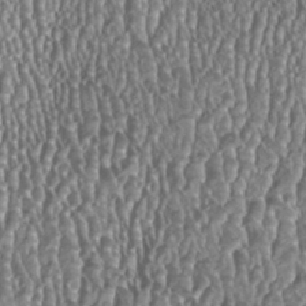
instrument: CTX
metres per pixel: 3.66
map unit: HNhu
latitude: 0.8002
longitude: 0.4440
